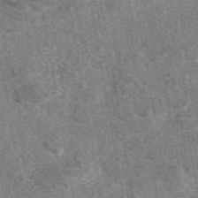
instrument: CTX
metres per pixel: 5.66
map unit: eAb
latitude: 48.8191
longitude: 108.8786
